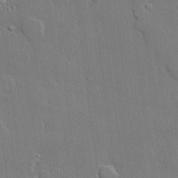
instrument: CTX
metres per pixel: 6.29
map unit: lHvf
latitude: 21.6127
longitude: 146.6329
